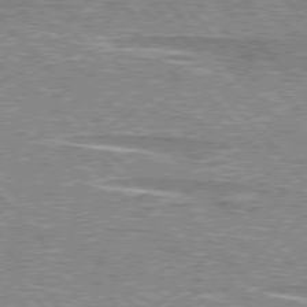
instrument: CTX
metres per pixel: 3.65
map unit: lApd
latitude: 76.3845
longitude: -80.8380
